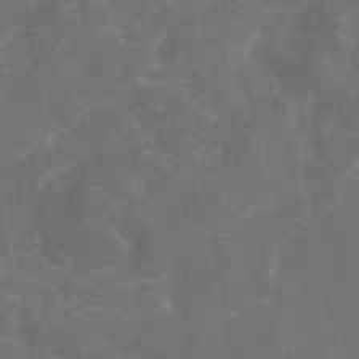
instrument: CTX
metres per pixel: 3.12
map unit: eAb
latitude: 46.3845
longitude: 126.3306
